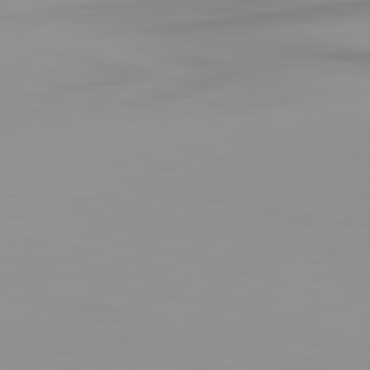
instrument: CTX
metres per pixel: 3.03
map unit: lApd
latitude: 83.2348
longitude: -134.1200
